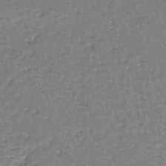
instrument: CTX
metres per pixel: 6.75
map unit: lHb
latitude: -44.1606
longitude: 58.4817
